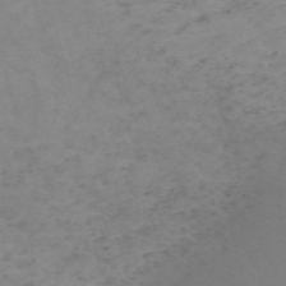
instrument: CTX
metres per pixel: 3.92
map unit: Nve
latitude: -59.2753
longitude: 60.1417
